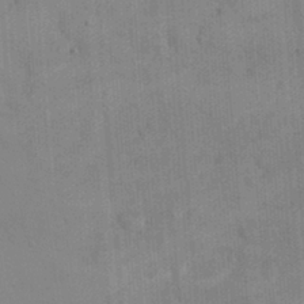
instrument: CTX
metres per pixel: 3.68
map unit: eHh
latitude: 24.9513
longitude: -65.4804
